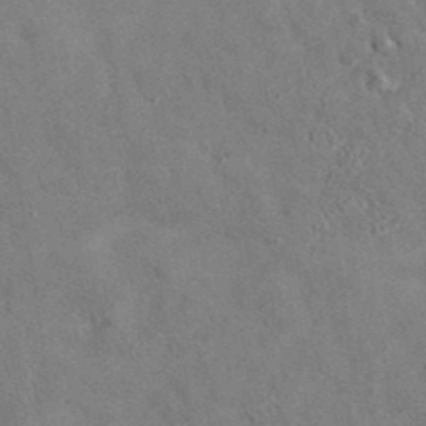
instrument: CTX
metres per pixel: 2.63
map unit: eAb
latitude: 34.8758
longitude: 111.1620
